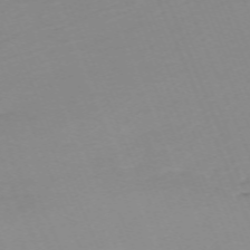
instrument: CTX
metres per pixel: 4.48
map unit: Nhu
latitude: -67.3887
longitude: 38.4629
